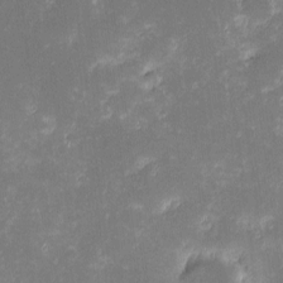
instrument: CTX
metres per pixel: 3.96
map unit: eHh
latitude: -2.2550
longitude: -86.3089
